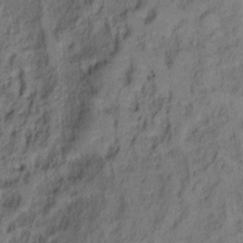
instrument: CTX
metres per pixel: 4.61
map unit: Hto
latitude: 7.0269
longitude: -37.9339
